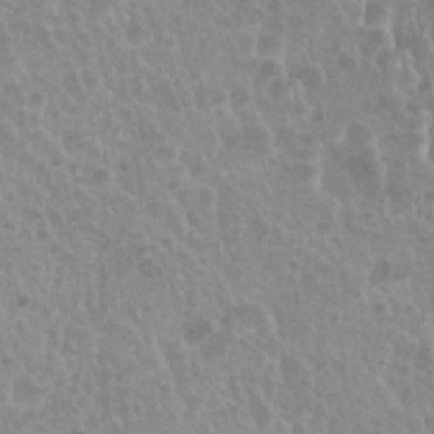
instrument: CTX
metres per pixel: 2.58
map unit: Nhu
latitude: 28.7624
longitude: -54.9136
